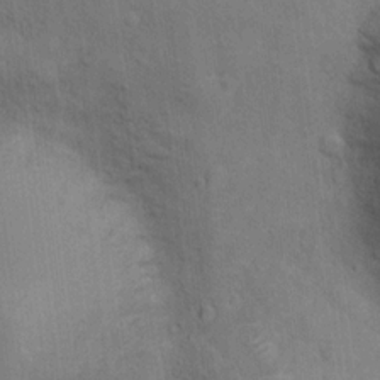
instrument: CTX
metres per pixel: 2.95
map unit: Hto
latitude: 14.7058
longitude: -38.1011
